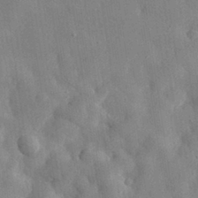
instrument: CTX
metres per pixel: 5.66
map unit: eHh
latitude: 30.9325
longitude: -76.4034
